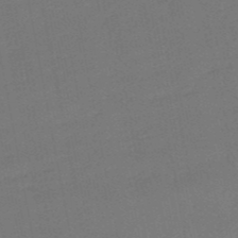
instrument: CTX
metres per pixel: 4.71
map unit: lHb
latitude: -50.2173
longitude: 81.5210
